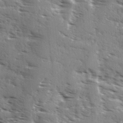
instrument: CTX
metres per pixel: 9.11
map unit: Ave
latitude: 1.4048
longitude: -110.9325
